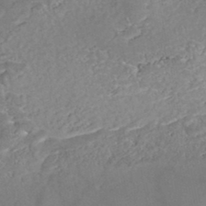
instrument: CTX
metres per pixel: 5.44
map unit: Nhe
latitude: -48.0094
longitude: -172.9513
